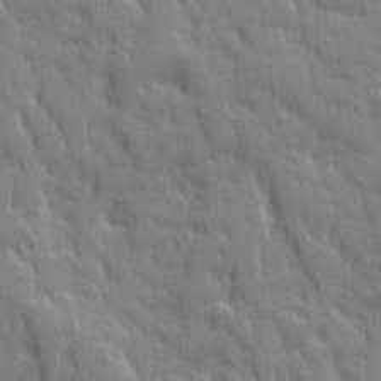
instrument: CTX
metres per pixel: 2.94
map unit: Ave
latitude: 20.2334
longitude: -133.1781
